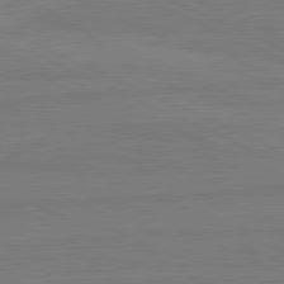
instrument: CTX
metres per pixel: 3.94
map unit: lApd
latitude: 81.8205
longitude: -177.4237
